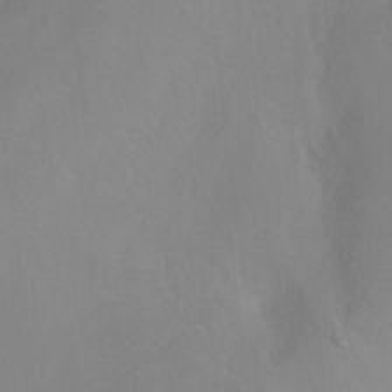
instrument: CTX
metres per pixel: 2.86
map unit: Ht
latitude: 1.8961
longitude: -36.3090
